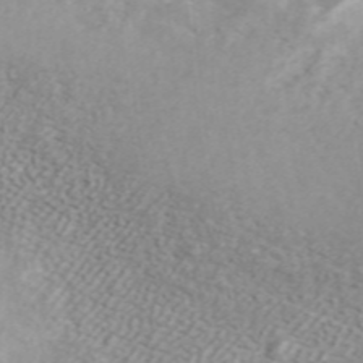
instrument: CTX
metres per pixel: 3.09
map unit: ANa
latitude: 40.1577
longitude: 34.6707
